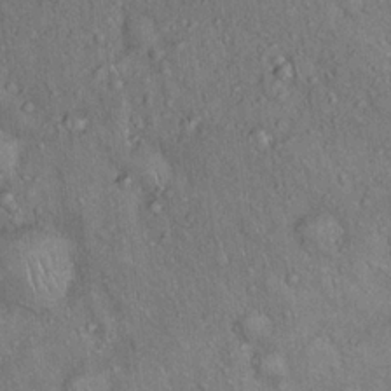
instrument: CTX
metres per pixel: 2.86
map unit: Hto
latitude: 18.2711
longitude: -52.9325
